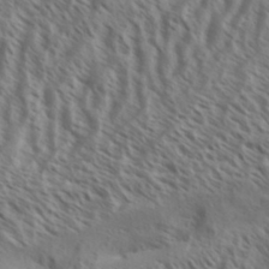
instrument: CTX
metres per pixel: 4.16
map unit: Aa
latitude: 33.6694
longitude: -139.0647
